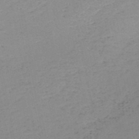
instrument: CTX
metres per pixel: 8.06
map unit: HNb
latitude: -51.2565
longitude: -52.1011
